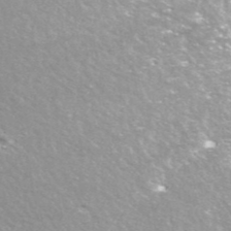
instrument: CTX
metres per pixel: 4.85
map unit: ANa
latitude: 42.5924
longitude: 25.0108
